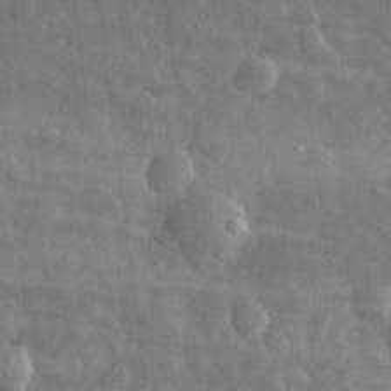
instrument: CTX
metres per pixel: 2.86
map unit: eHh
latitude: 31.5183
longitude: -72.1200
